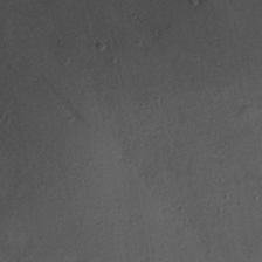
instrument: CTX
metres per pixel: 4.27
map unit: Nhu
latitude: 18.0822
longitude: -74.4223
